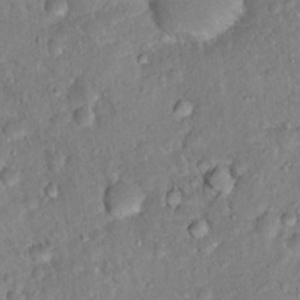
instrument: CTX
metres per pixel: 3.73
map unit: Hto
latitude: 16.6302
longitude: -35.4048
